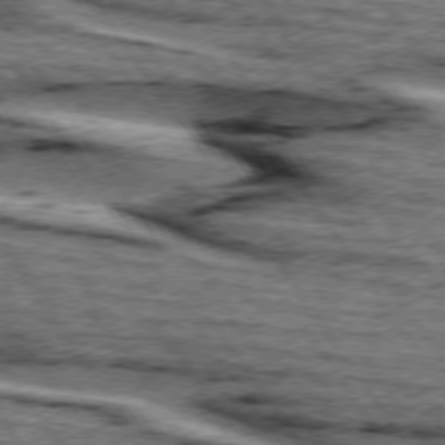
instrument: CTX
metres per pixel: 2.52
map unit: lApd
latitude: 74.6868
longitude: -72.9514
